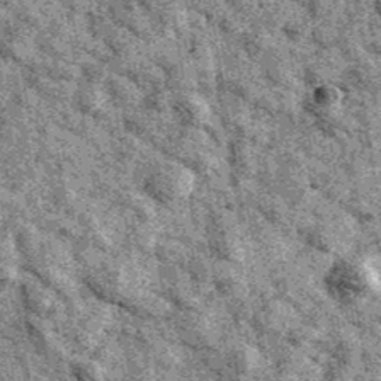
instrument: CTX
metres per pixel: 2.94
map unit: Ave
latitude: 40.8569
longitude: -107.2726
